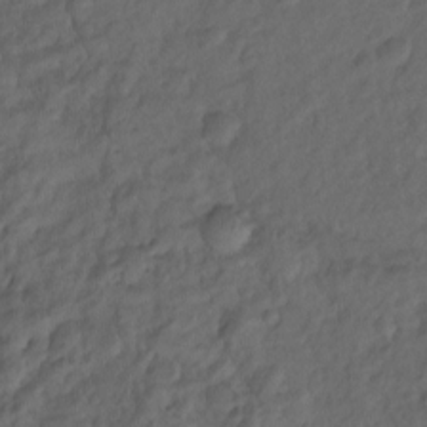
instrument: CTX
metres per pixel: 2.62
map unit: Hto
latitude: -7.8422
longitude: -40.6301
